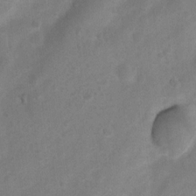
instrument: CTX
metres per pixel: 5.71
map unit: Nhu
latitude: 6.8380
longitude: -23.0836
